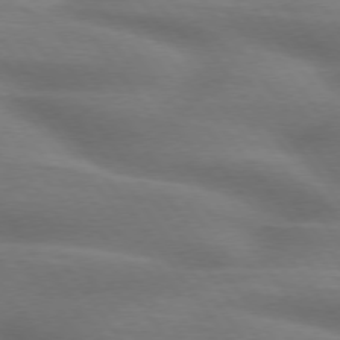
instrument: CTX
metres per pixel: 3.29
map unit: lApd
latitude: 75.2726
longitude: -59.4993
